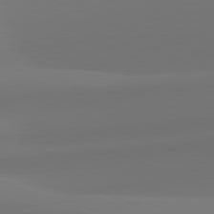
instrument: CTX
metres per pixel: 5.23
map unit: lApd
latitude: 81.9717
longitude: 128.0283
